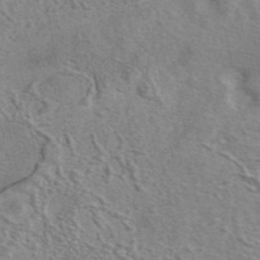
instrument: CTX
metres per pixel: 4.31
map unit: eAb
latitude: 41.4993
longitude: 104.4629
